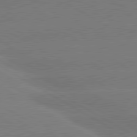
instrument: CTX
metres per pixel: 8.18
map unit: lApd
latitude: 80.7813
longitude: -152.2901
